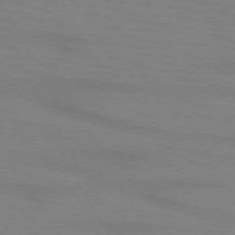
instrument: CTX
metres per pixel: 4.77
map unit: lApd
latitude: 72.1389
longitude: -56.9891
